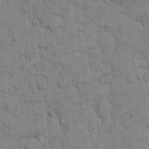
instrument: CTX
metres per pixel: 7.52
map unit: eHh
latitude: 10.2334
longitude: -65.3104
